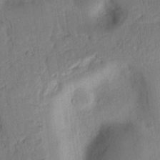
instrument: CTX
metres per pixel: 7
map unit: Ht
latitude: 12.0444
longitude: -75.3671
